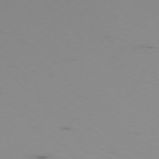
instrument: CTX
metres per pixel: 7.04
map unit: Ap
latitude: -76.4818
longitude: -67.4048
